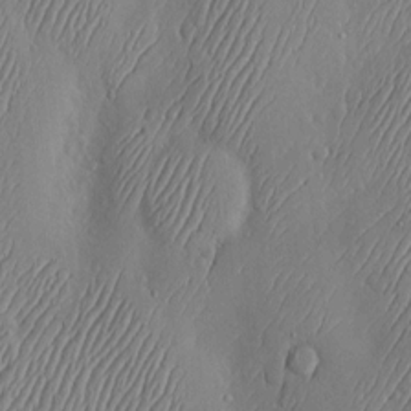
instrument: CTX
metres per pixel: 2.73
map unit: Hve
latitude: -10.6519
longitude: 173.5966
